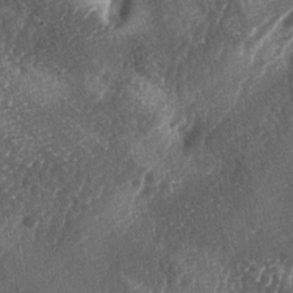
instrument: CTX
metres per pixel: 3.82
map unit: lAa
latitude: -5.3131
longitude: -127.0837
